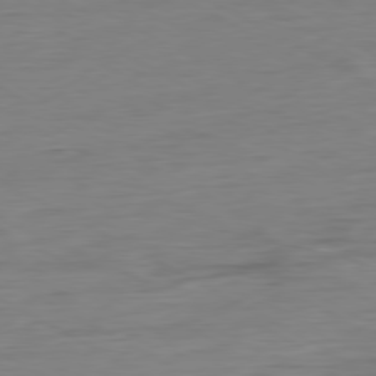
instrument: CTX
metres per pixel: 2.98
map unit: Ap
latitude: -80.4440
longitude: -78.0255
